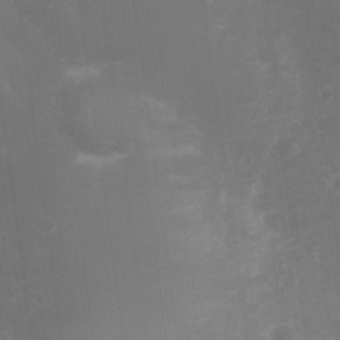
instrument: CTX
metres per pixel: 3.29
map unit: eHh
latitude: 25.7260
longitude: -64.0822
